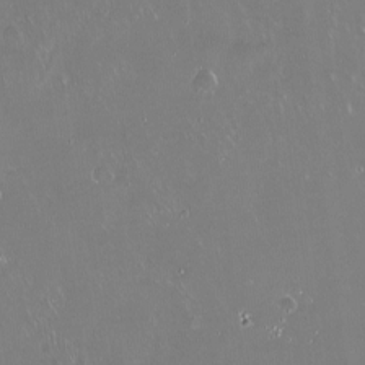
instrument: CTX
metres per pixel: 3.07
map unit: Nve
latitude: -18.5763
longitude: -60.0255
